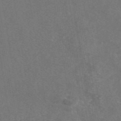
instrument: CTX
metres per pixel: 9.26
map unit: eAb
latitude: 47.0459
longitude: 109.5399
